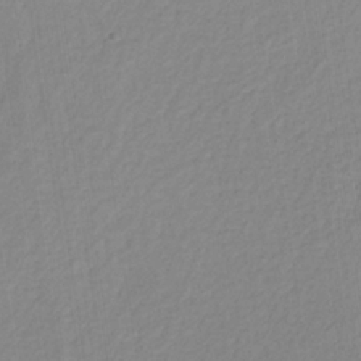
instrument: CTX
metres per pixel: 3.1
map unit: HNb
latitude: -31.8800
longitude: 60.1417
